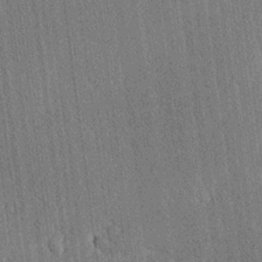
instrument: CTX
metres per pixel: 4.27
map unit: Ave
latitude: 20.3656
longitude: -137.4994
